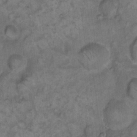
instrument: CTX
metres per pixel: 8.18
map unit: eHh
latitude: 13.1214
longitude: -64.3467
